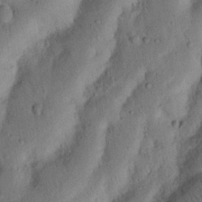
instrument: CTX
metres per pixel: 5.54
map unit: Nhu
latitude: 20.1767
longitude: -75.4804
